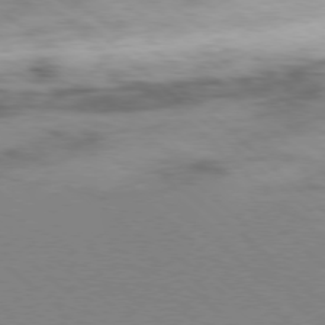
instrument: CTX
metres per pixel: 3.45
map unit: Ap
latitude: -78.0850
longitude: -90.5924
